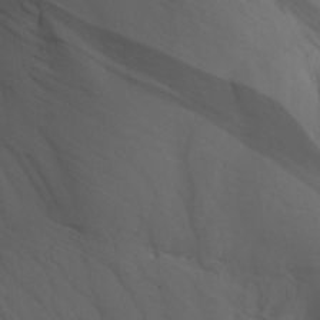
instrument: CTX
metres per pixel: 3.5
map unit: Aa
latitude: 28.0633
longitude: -139.5371
